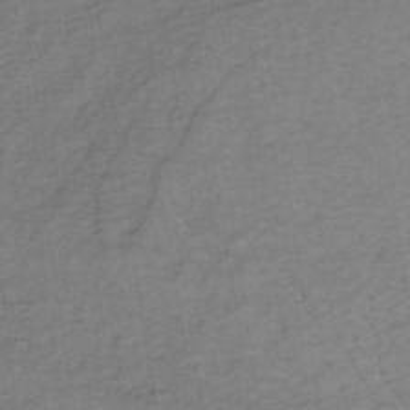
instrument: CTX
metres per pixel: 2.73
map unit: lHb
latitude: -35.3888
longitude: 70.1039
